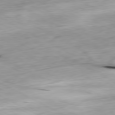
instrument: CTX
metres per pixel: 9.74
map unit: Ap
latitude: -80.6330
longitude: -70.1767
